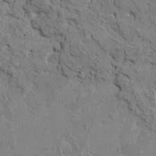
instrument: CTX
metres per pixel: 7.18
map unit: HNhu
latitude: 8.3278
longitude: -3.4615
